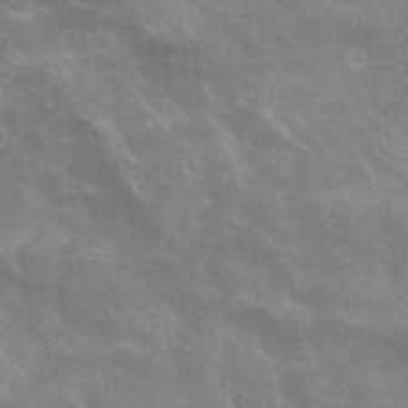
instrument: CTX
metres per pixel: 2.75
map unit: Hto
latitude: 22.9325
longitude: -42.2901
